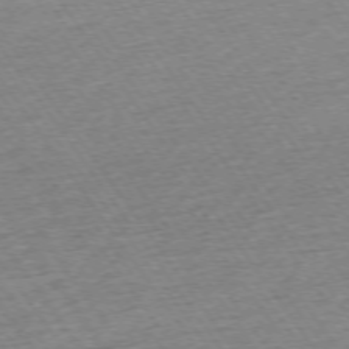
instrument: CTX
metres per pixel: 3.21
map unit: Ap
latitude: -74.5196
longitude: -89.1215
